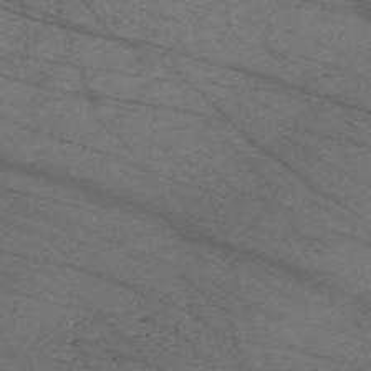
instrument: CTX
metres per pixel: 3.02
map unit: Nve
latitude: -59.1620
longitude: 61.6533
